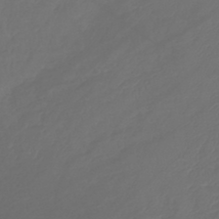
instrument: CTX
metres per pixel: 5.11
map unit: lHb
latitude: -42.9541
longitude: 76.9731
